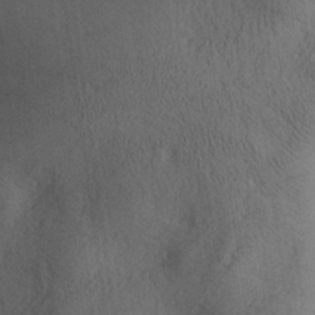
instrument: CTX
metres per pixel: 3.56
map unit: Aa
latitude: 30.5168
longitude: -142.8191
